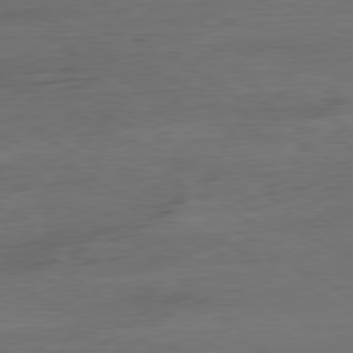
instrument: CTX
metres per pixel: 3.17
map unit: Ap
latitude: -80.8408
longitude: -95.3293
